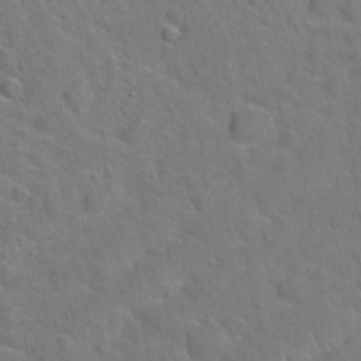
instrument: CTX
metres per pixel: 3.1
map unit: Hto
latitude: 21.1403
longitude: -49.5749
